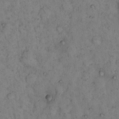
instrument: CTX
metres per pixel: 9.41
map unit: eHh
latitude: 15.7450
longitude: -64.1956
